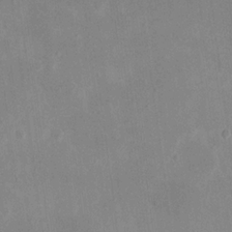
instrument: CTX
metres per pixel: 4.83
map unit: eHh
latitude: 19.3481
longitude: -70.7624
